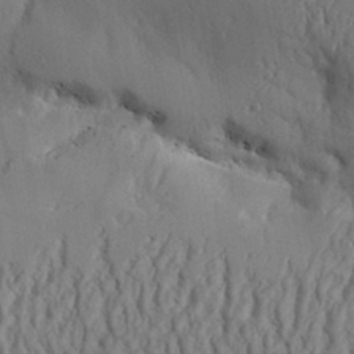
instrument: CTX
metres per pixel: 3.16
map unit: Aa
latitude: 31.0270
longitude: -142.4412
